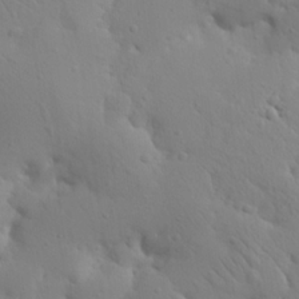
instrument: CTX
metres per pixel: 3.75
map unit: Nhu
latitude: 21.3860
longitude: -73.8206
